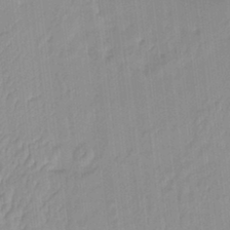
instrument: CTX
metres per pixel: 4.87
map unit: eHh
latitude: -4.3306
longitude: 15.2187
